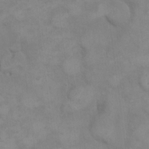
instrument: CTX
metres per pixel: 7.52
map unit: eHh
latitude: 16.7435
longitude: -66.0444
